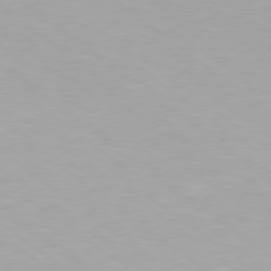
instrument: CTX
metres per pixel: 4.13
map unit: Hpe
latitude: 78.4034
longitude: -142.7435
